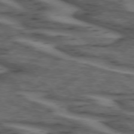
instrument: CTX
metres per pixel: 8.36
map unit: lApd
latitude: 73.9151
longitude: -71.6505
